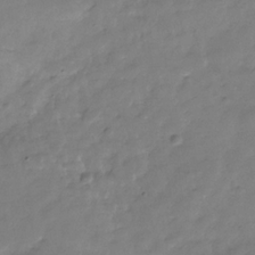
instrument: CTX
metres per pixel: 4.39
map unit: Hve
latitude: -31.7099
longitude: 90.6519
